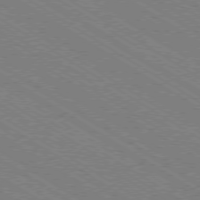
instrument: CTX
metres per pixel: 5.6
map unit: Ap
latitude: -79.4643
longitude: -79.2537
